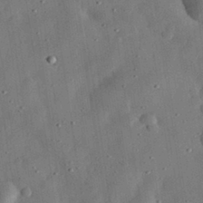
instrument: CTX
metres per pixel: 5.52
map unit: eHh
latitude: 31.9151
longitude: -76.2711
